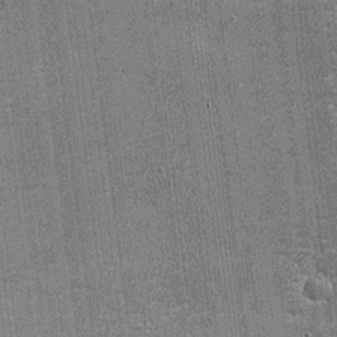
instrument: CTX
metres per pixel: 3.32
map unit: eHh
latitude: -4.3306
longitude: -80.1767
